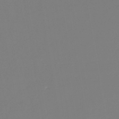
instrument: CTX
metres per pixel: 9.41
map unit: lHb
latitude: -46.0472
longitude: 76.0283
